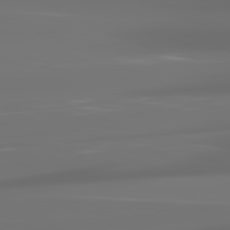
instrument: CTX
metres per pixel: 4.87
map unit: lApd
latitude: 81.4804
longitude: -144.1767
